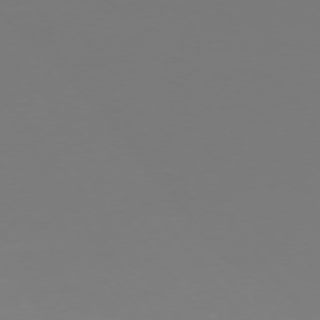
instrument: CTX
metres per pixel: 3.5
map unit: Ap
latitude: -74.7464
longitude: -75.5749
